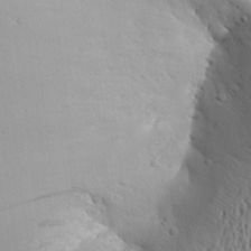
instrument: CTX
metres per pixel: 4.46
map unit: Aa
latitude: 15.5372
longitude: -141.8961
